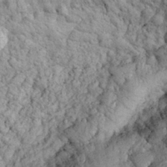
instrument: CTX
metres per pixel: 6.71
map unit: eHh
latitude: 32.1200
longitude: -66.8380
